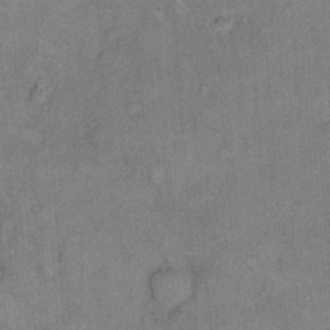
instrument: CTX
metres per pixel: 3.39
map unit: Hto
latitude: 10.3278
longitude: -61.8205
